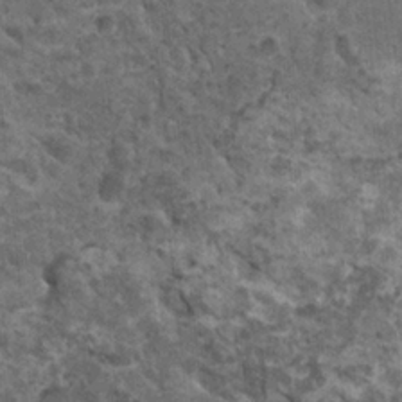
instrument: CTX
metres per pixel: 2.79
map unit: HNhu
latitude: 3.3859
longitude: 4.1794
